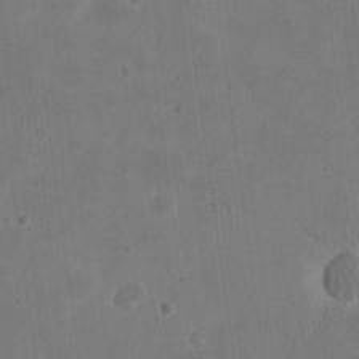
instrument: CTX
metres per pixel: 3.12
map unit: eHh
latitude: 21.2537
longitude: -69.6127
